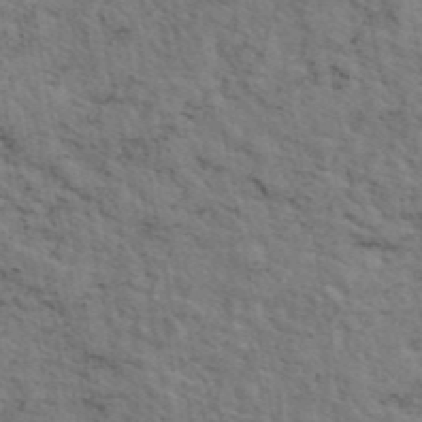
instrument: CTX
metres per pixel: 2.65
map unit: eAb
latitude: 44.8758
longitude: 113.2943
